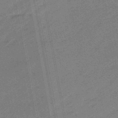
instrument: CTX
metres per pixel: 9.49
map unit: eHb
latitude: -47.2943
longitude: 86.4629
